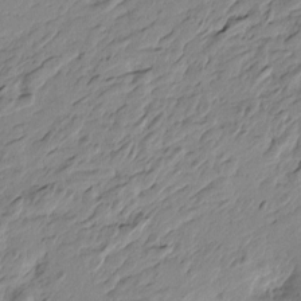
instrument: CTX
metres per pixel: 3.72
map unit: Htu
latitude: -4.4440
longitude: -178.3468
